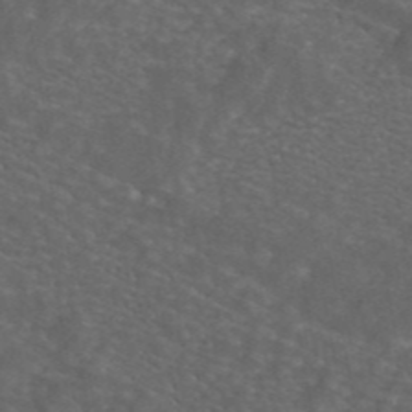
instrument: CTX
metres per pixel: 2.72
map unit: ANa
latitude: 44.5546
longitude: 24.7085
